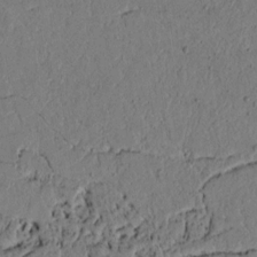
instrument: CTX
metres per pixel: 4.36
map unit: lAvf
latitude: 4.4034
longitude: 164.9164
